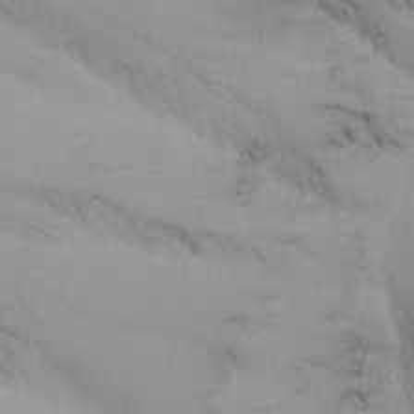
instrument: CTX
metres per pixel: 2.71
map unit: Nhu
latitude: -3.7099
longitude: -70.6679
